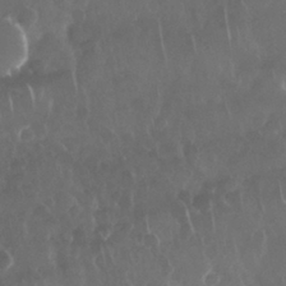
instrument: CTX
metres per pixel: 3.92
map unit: Nhu
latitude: 28.6679
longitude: -63.6505
